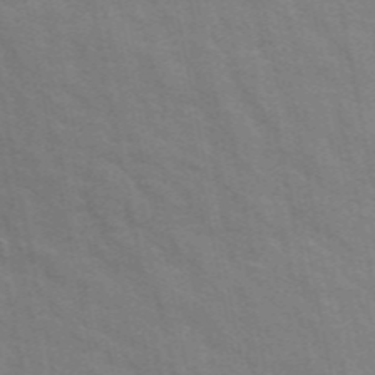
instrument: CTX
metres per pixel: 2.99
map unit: ANa
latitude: 48.5735
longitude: -77.0269
